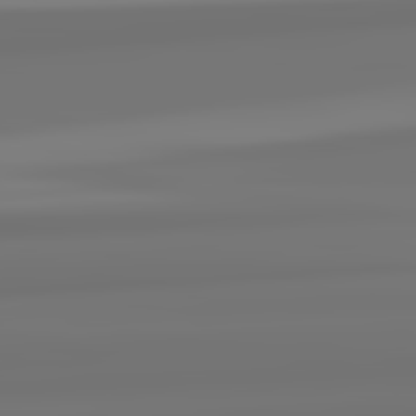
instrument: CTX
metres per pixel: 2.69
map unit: lApd
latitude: 82.6112
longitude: 171.3888
